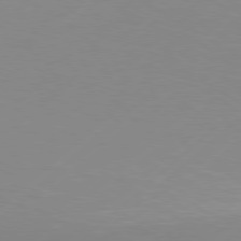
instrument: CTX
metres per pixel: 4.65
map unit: Hpe
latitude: 77.8205
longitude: -130.8191
